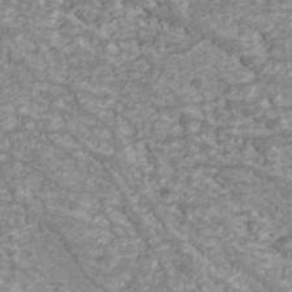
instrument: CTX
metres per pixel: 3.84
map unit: ANa
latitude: 41.2159
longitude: 30.4818
